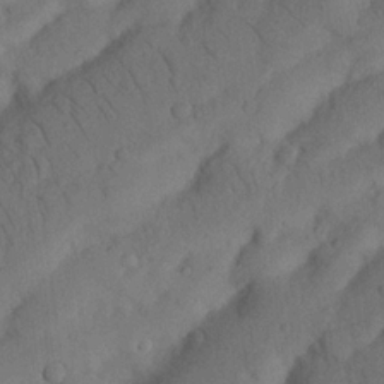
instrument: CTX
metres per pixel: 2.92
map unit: Nhu
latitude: 21.5371
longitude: -74.2712
